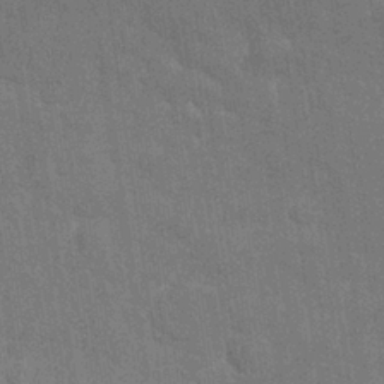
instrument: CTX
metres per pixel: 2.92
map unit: Nhu
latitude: 26.8947
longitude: -64.4223
